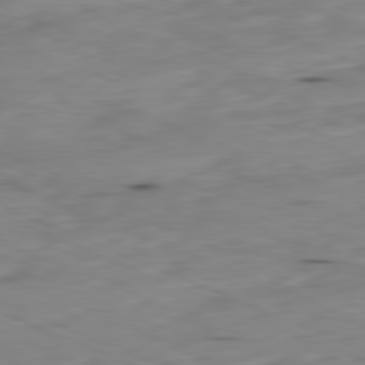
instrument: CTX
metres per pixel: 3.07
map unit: Ap
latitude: -81.8800
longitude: -68.5546
